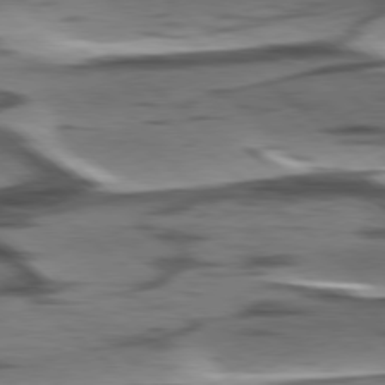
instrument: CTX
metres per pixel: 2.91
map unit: lApd
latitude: 78.3656
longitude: -49.5560
